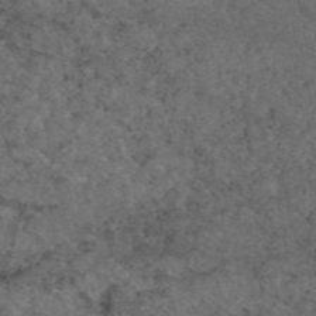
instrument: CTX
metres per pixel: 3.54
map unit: eAb
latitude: 46.8002
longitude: 112.3306
